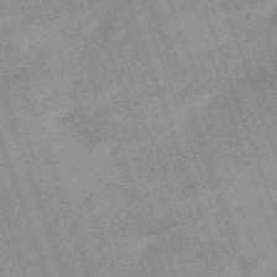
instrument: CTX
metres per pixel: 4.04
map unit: HNb
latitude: -54.1039
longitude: -48.1389
